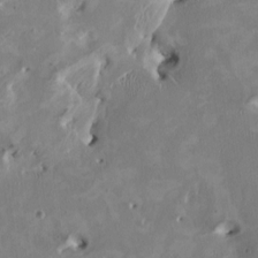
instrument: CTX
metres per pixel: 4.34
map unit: HNhu
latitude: 2.3656
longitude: -4.7813
